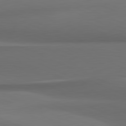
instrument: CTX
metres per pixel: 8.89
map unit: lApd
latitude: 81.7261
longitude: 171.7856
